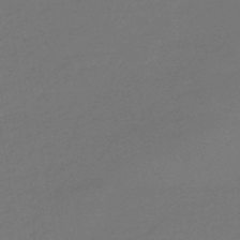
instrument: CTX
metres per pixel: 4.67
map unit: eHb
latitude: -47.2187
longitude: 88.3117
